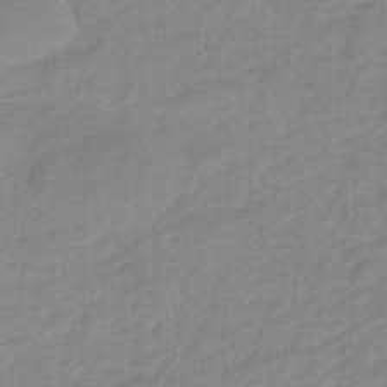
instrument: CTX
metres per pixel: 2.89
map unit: eHb
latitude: -46.3495
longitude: 89.1242
